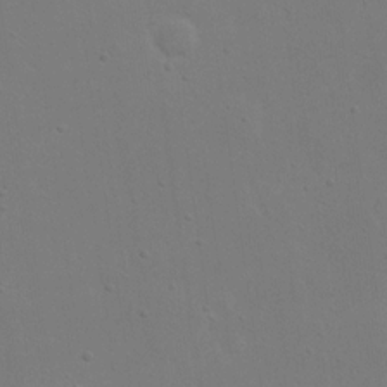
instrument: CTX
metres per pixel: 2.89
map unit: eHh
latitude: 19.5182
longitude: -71.8394
